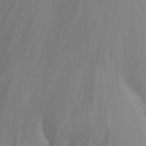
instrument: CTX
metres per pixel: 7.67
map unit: Nhu
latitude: -16.7841
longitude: -49.4426
